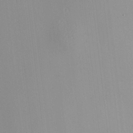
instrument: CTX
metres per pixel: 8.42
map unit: HNhu
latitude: 6.9325
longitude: 12.8408
